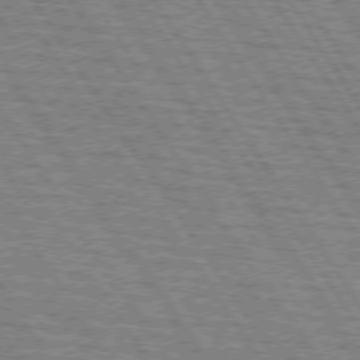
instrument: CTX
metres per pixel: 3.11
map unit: lApd
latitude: 74.0255
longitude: -77.9150
